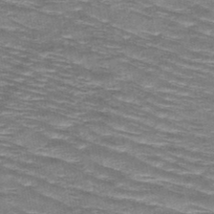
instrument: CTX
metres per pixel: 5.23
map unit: HNb
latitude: -47.6533
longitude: -47.3671
